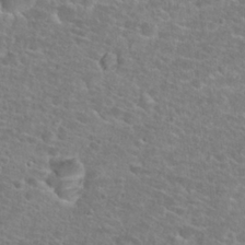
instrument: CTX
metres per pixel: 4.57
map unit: Hto
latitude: 25.5560
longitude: -48.6113
